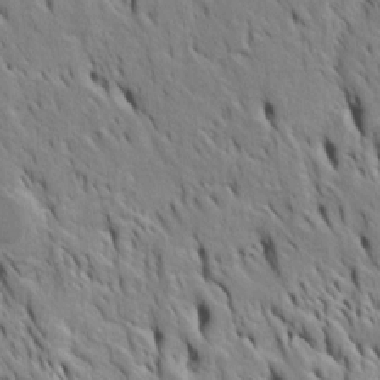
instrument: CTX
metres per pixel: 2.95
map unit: Htu
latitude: -4.4629
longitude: 151.6343
